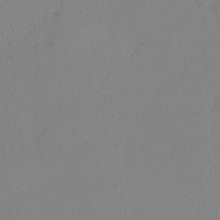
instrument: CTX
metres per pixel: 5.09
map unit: lHvf
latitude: 22.3089
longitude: 140.8786
